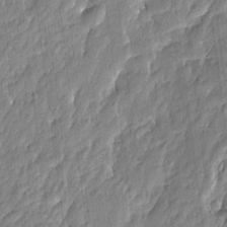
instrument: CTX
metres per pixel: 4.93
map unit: Htu
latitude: -6.2928
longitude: 175.3320
